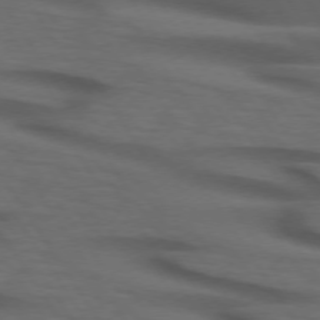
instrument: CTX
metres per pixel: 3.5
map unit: lApd
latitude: 73.6127
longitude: -74.4790
